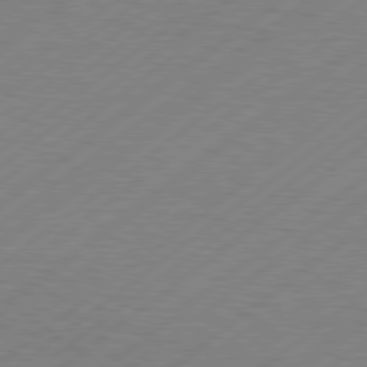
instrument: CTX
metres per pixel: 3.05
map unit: Hpe
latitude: 78.8380
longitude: -120.4979
